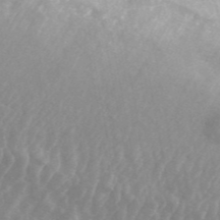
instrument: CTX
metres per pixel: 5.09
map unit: ANa
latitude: 44.9136
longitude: 23.5588
